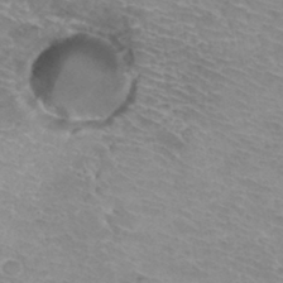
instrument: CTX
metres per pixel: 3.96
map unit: Hto
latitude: 34.2144
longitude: -43.7261
